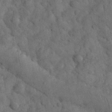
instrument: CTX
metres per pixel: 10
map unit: eHh
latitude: 33.3860
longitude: -68.4412
